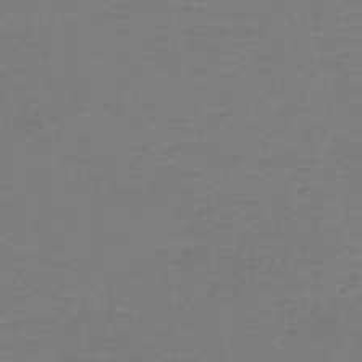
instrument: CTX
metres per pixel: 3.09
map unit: lHb
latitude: -42.6329
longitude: 52.8974
